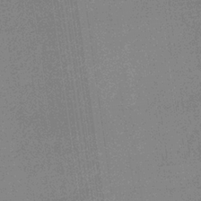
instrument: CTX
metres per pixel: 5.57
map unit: HNb
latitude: -32.4251
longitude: 57.0675
